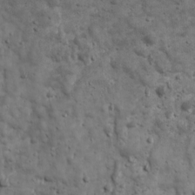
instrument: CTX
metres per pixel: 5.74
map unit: Ave
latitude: 16.8947
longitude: -133.7639
